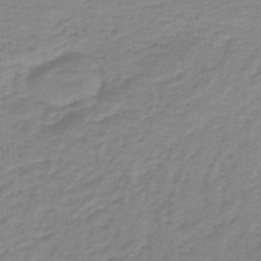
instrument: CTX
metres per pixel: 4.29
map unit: lHb
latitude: -46.6518
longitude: 63.8800
